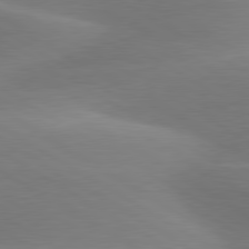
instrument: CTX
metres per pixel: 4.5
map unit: lApd
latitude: 79.9906
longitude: -88.3468
